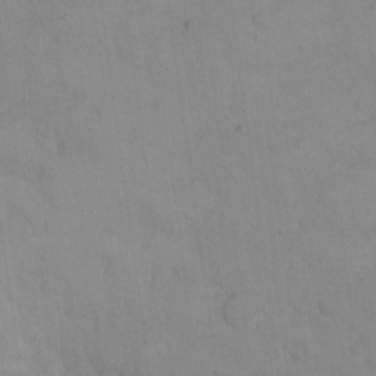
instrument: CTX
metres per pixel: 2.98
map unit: eHh
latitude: 18.2711
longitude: -64.6868
